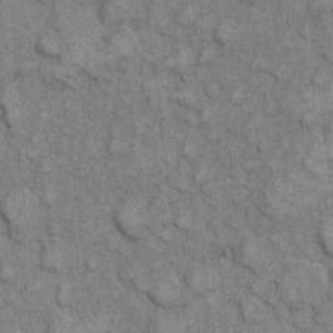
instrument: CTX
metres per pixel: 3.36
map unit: eHh
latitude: 7.2915
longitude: -64.2900
